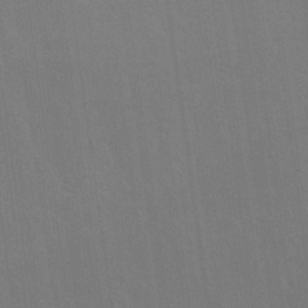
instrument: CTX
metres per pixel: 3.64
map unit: Nhu
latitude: 23.4426
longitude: -62.9514
